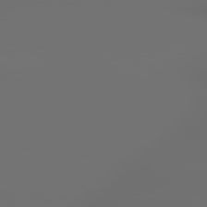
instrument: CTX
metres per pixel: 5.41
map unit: lApd
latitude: 79.3860
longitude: 177.2754
